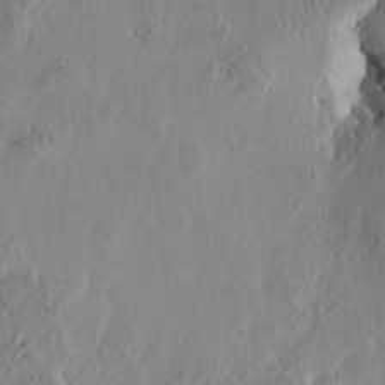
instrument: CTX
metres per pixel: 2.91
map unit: Htu
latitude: -3.2186
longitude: -178.3845
